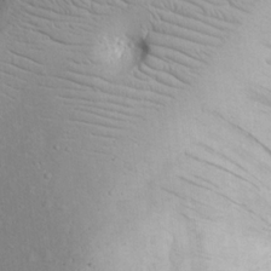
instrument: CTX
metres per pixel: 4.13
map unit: eHh
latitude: 17.5938
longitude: -71.1781
